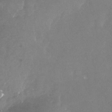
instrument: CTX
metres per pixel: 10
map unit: Nhu
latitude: -24.1795
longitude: -57.4804
